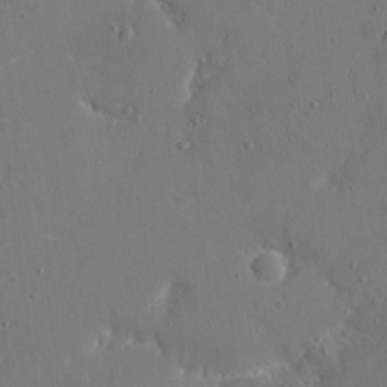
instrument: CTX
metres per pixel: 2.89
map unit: eHh
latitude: 5.6316
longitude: -68.2523
